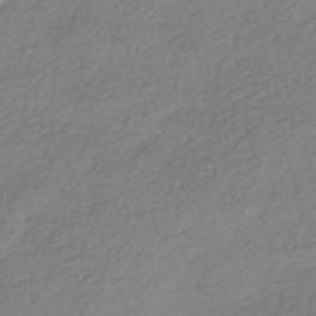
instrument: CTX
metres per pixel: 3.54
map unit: HNhu
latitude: -42.3495
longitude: 98.8408
